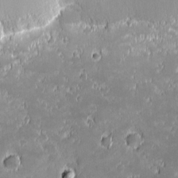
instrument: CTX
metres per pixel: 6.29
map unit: eHh
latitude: -1.1432
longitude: -84.4223
